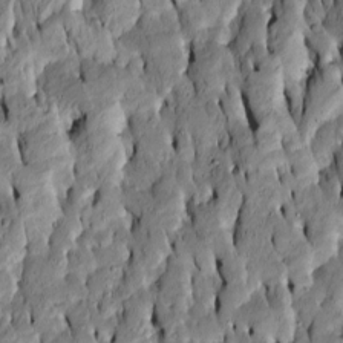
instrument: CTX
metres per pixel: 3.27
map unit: Htu
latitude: -7.0864
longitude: 144.6519
